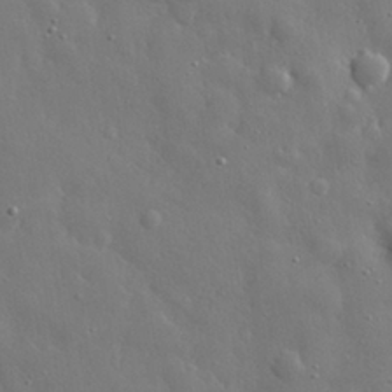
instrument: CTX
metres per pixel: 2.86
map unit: eHh
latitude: 29.3293
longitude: -78.5735
